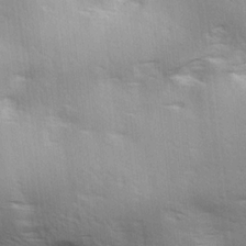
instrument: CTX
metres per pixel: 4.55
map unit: lAa
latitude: 18.3278
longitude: -138.1011
